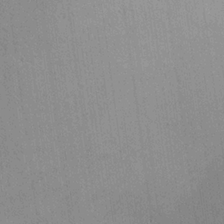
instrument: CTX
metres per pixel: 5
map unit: Ave
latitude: 18.4412
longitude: -139.5182
